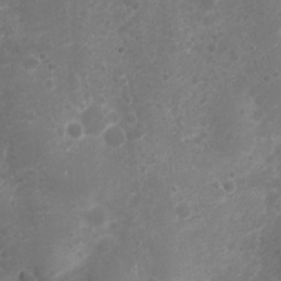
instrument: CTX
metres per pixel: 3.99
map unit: Nhu
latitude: 6.1011
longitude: -17.8205
